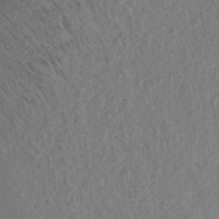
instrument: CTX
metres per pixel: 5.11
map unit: Aa
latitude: 20.0822
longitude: -141.1403
